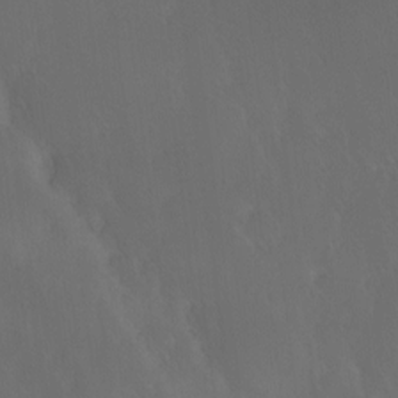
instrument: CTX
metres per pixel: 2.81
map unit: Ave
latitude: 12.4412
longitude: -105.5560
